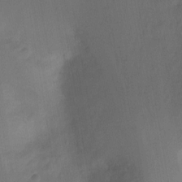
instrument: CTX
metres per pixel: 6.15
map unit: Ht
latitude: -6.1605
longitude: -37.2537
